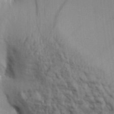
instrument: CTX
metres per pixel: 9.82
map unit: Aa
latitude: 30.5168
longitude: -135.3670
